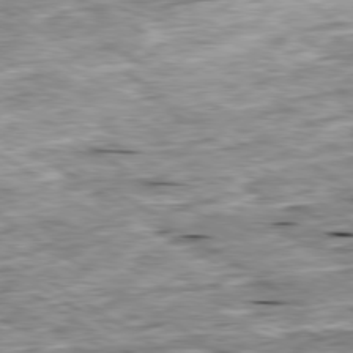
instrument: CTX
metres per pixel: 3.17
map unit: Ap
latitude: -79.9367
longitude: -85.1970
